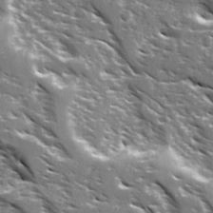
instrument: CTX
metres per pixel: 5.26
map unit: Ave
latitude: 16.3278
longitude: -130.6113
